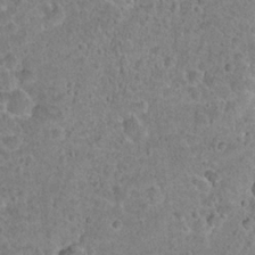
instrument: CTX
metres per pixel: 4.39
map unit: Hto
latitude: 21.8395
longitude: -48.0822
